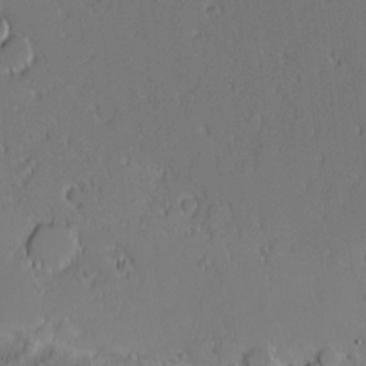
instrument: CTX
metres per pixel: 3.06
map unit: Nhu
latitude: -3.0108
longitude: -72.1767
